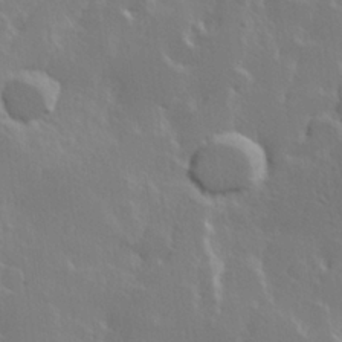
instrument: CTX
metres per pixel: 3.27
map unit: Hve
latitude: 23.7638
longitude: 145.5021
